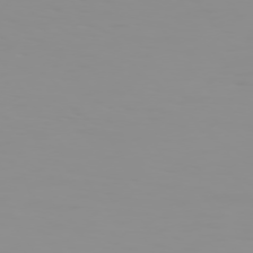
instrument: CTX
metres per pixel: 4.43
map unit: Hpe
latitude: 74.3278
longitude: -127.8961
